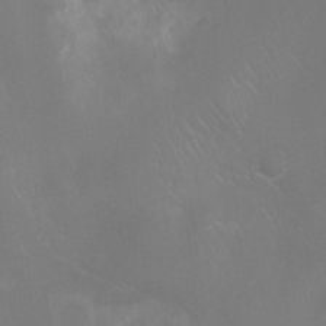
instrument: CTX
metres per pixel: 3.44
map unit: Ht
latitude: -9.9556
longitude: -20.7435
